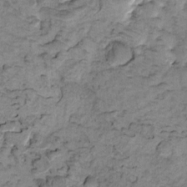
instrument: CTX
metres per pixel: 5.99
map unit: eHh
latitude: -0.6519
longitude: 16.8219
